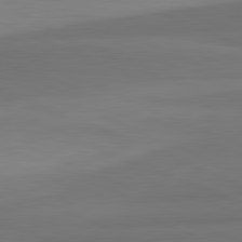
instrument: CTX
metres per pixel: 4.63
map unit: lApd
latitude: 82.3089
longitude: 156.6707
